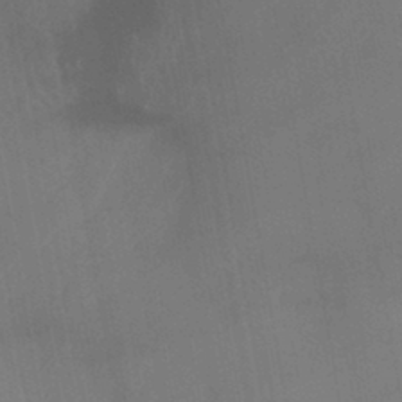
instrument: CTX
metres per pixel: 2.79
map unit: lHb
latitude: -41.6533
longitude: 77.2754
